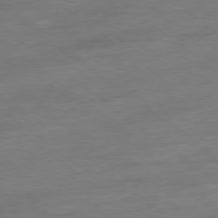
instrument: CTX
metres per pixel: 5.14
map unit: Hpe
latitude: -78.9163
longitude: -19.4804
